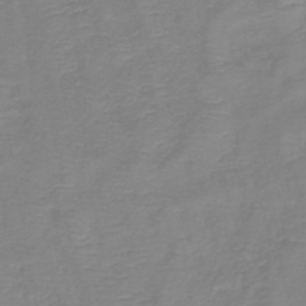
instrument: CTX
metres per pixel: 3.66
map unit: lHb
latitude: -40.5574
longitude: 76.6141
